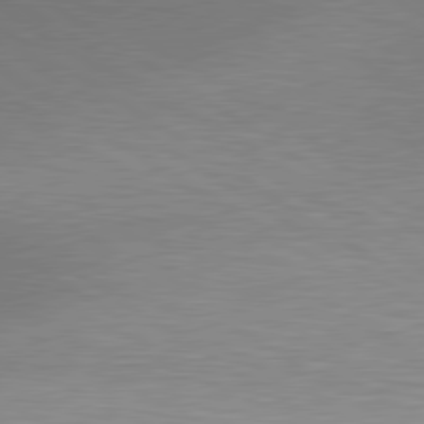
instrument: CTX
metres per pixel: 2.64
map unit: lApd
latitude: 80.1200
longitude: 129.6722
